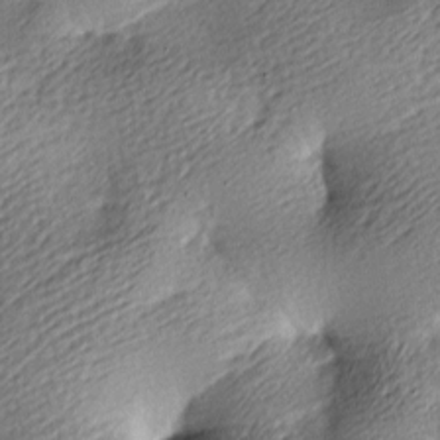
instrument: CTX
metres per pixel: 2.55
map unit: lAa
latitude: -9.5399
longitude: -126.1389
